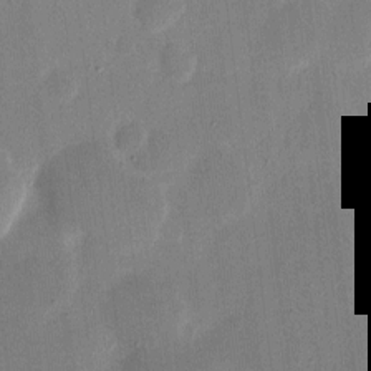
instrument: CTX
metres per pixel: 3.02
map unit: eHh
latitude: 8.8758
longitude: -68.4979
